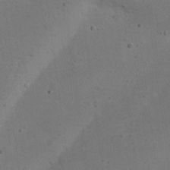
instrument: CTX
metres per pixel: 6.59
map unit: eHh
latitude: 24.0822
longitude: -69.9906
